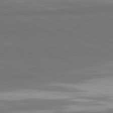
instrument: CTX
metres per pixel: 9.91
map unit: lApd
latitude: 81.9339
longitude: 156.2172
